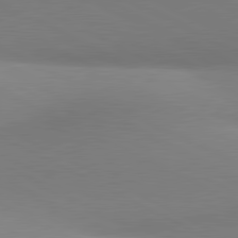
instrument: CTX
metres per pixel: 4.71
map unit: lApd
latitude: 81.0458
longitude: 134.8975
